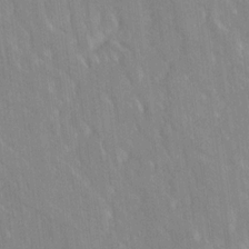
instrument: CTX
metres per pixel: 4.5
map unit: Ave
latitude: 19.4048
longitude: -136.5357
